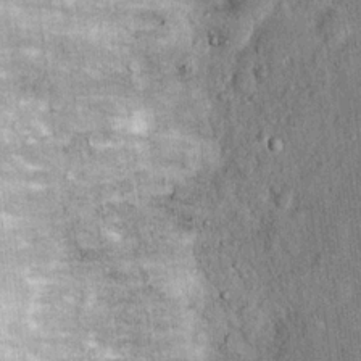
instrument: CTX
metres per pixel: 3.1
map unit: Hto
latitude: 15.0459
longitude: -34.5734
